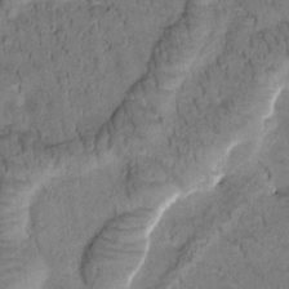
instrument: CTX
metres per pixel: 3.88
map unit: Htu
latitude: -1.9556
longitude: 172.9730
